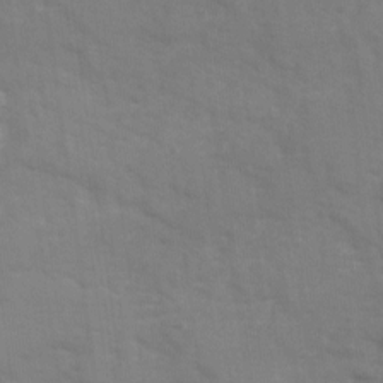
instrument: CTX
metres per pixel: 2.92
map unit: Ave
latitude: 12.9325
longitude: -102.7624
